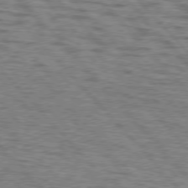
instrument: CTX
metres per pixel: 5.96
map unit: lApd
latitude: 76.2900
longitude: -70.4223
